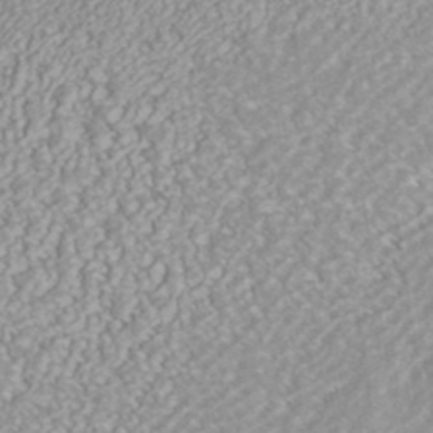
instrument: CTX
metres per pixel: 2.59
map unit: ANa
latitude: 42.1200
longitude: 28.6896
